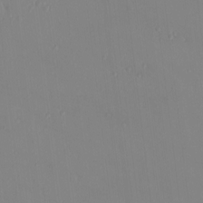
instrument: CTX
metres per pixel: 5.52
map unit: HNhu
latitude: 5.5371
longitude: 1.7100
